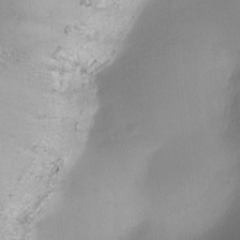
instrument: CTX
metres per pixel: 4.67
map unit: Ave
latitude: -10.8975
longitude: -122.2711
